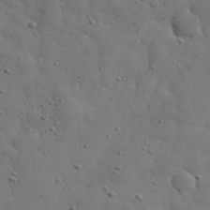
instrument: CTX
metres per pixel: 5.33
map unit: eHh
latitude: 30.9325
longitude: -69.1214
